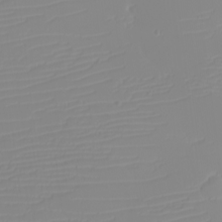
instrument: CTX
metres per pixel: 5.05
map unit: eHh
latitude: -6.0661
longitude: -84.6491
